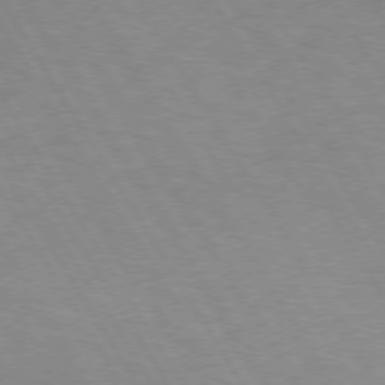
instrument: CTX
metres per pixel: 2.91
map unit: lApd
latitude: 72.8002
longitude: -57.4426
